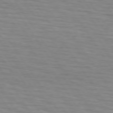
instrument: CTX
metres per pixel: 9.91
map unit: lApd
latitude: 74.1389
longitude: -71.4804
